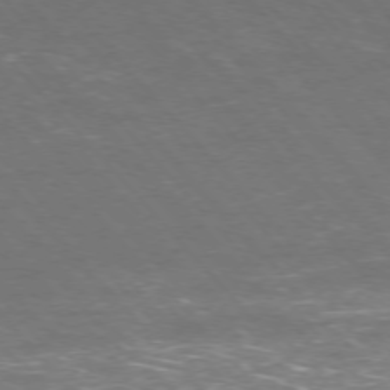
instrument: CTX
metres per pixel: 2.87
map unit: Ap
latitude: -75.9367
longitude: -66.1955
